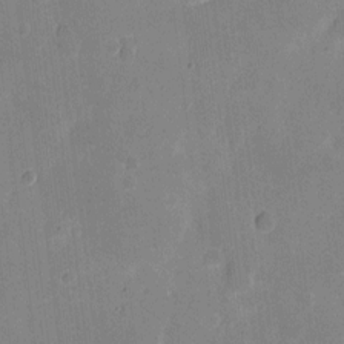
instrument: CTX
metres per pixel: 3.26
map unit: eHh
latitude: 6.3278
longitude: -66.9513
